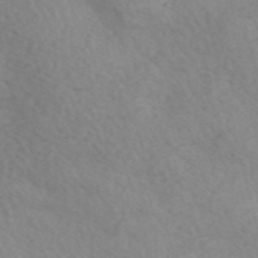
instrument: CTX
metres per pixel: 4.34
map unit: Nve
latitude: -57.3132
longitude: 55.1053
